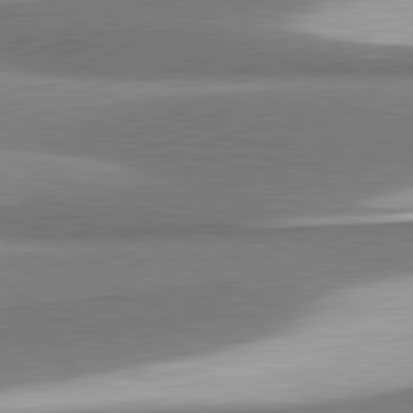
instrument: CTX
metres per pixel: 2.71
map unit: lApd
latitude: 81.2537
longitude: 168.1605
